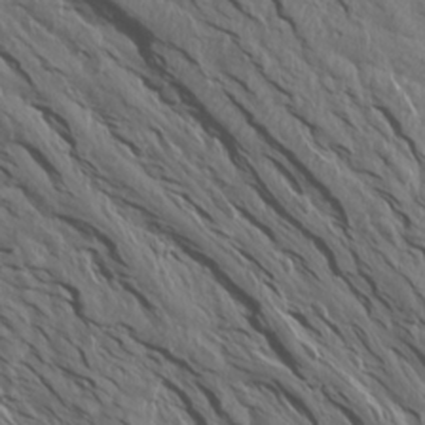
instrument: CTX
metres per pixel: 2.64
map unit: Aa
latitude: 14.3468
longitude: -143.3482
